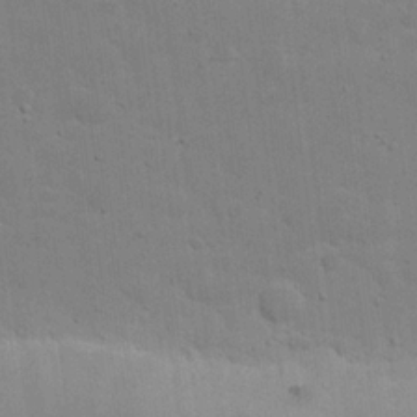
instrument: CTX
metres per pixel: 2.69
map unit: eHh
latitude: 21.4238
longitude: -62.6869
